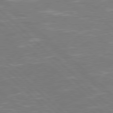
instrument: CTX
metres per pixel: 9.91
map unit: Hpe
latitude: 78.1956
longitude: -124.5356
